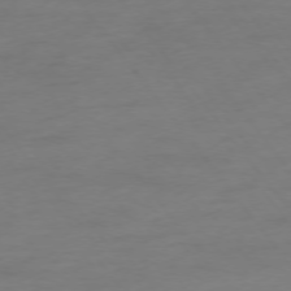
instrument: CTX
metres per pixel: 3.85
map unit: Hpe
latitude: -75.6344
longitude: -15.9528
